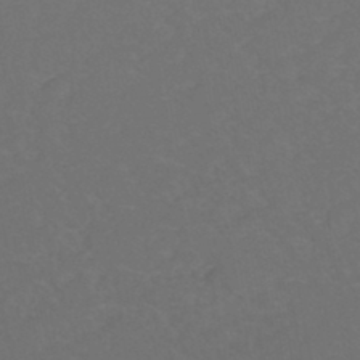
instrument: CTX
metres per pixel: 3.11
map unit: eHh
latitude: -44.1039
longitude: -29.0647
